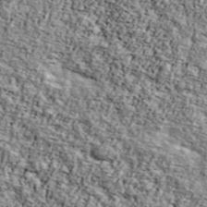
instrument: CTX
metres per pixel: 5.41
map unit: Ave
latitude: 42.7435
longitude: -110.8002
